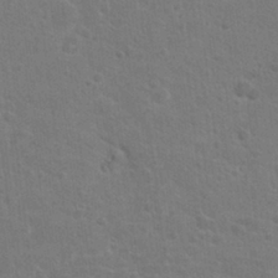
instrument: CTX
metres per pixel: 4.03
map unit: Hto
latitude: 22.8380
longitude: -47.7450
